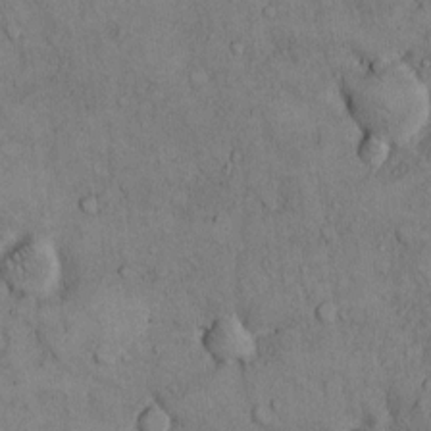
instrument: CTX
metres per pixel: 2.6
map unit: Hto
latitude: 9.7450
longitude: -59.5749
